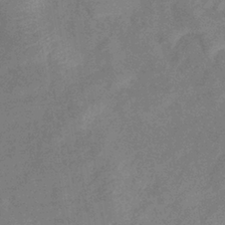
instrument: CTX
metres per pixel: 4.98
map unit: eHb
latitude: -37.6344
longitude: 77.1431
